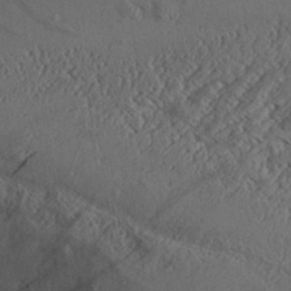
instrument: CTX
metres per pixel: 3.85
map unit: Aa
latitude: 28.7246
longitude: -133.6505
